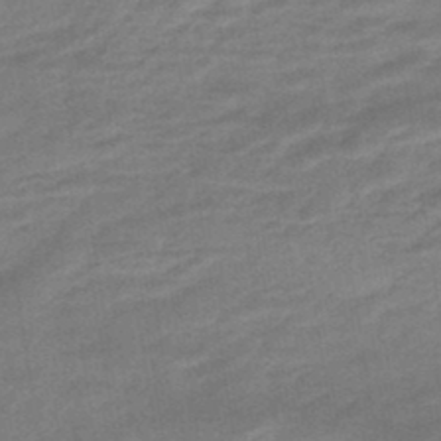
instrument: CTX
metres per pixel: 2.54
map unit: HNhu
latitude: -46.1605
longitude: 91.0109
